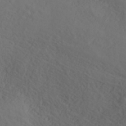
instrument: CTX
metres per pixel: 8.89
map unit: ANa
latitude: 41.0647
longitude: 53.3320
